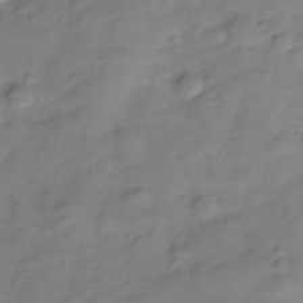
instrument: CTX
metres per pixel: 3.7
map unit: Hve
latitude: -28.6707
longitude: 94.1416
